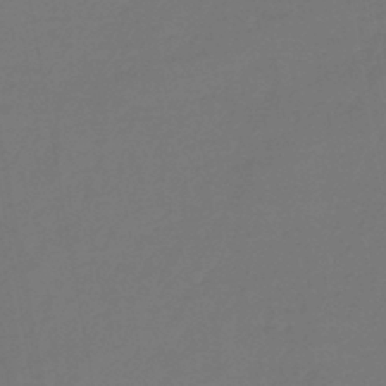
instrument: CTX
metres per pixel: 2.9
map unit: lHb
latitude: -43.4265
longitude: 59.8611
